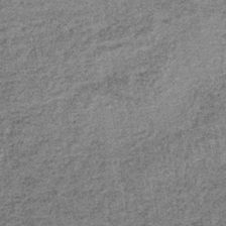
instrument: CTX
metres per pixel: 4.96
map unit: lHb
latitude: -37.7666
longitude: 65.7478
